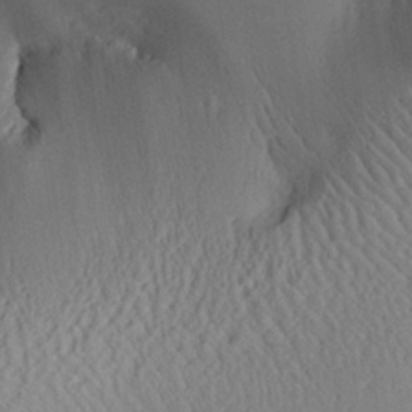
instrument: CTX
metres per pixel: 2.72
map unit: Aa
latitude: 28.9136
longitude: -135.7827
